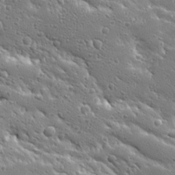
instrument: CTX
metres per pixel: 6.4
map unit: Ave
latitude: 19.8961
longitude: -137.0270
